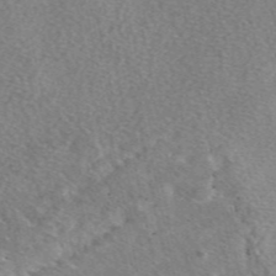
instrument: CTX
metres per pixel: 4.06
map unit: eAb
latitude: 48.1200
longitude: 113.8611
